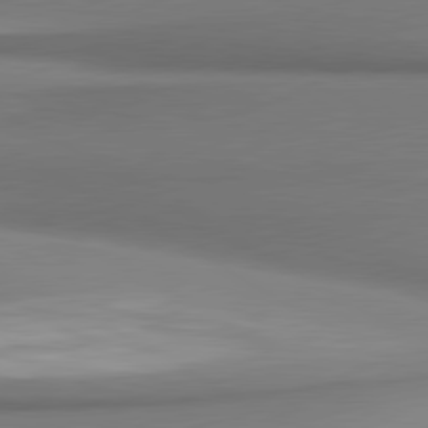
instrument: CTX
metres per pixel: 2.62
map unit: lApd
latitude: 80.7624
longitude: 179.0864
